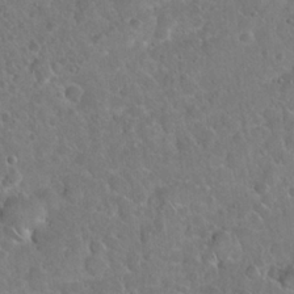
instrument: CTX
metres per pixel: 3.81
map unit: Hto
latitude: 19.3103
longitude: -49.5749
